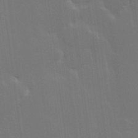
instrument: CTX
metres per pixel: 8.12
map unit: Hve
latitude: 22.5735
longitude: 146.9919
